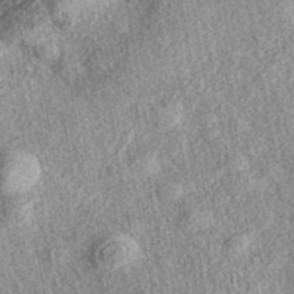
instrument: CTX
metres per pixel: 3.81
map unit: eAb
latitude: 38.4034
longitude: 108.5763
